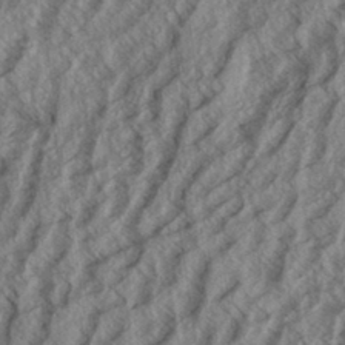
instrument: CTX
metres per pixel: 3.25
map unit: eHh
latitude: 33.8016
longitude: -140.0633
